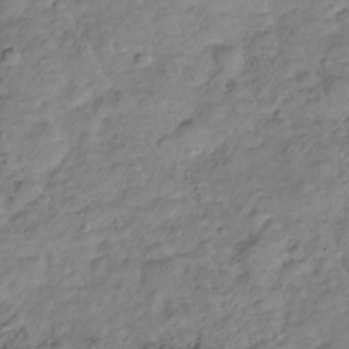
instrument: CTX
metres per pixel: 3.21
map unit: Hve
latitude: -28.9920
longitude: 94.7463
